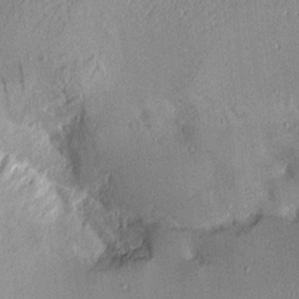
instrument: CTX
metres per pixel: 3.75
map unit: Aa
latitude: 10.3845
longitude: -128.1200
